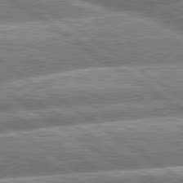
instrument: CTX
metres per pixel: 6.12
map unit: lApd
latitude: 79.8773
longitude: -158.9703
